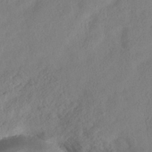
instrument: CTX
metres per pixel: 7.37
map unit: HNhu
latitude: -39.3510
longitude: 102.4818
